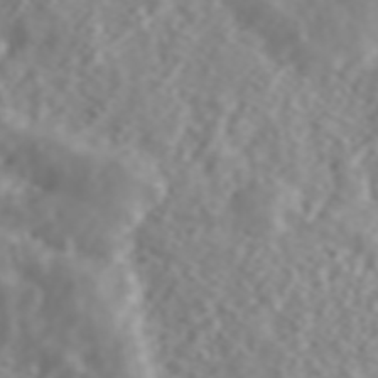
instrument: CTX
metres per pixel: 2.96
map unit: ANa
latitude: 44.6868
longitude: 21.7855
